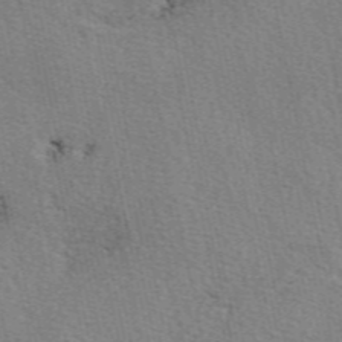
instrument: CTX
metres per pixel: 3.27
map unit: eAb
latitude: 50.4034
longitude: 108.5007
